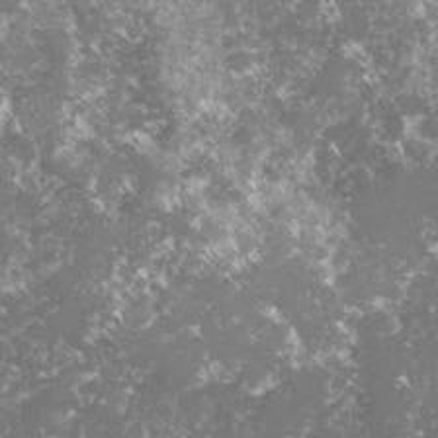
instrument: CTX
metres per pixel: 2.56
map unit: lHvf
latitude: -16.5385
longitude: -99.8583
